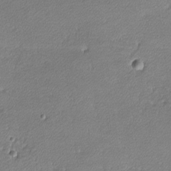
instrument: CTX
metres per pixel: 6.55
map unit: lHvf
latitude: -12.4251
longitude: -102.7813
